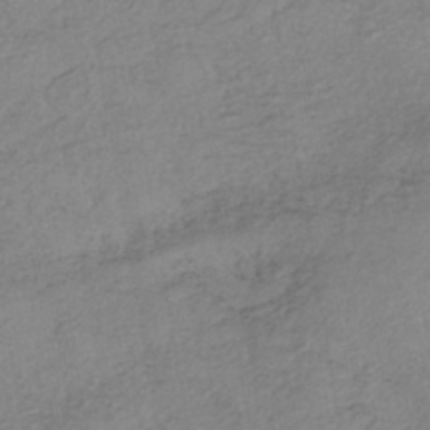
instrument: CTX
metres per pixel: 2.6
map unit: eHh
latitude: -42.1038
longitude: 119.6155
